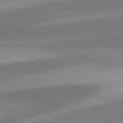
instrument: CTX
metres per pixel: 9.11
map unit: lApd
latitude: 81.4993
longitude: 124.5007
